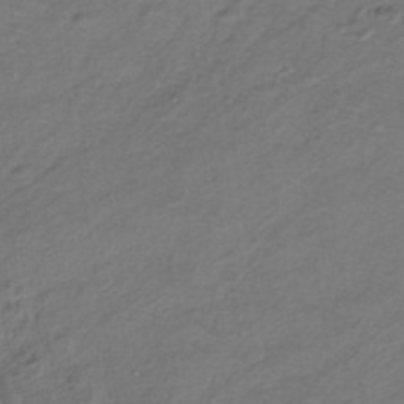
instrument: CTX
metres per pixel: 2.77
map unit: HNhu
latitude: -42.1983
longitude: 107.6155
